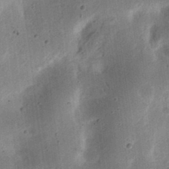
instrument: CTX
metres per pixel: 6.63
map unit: Ht
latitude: 13.5938
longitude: -74.5735
